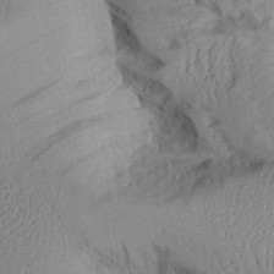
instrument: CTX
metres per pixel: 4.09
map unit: Aa
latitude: 26.3845
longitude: -129.5560
